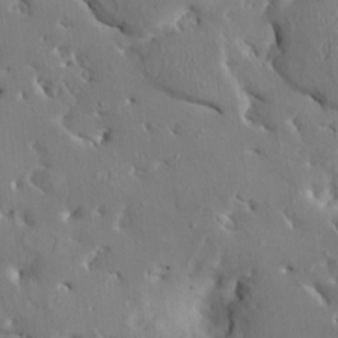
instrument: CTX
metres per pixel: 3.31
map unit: HNhu
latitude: 4.5168
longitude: -4.3845
